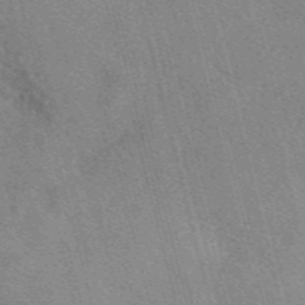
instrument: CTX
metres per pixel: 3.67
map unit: eAb
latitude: 49.2537
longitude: 121.5966
